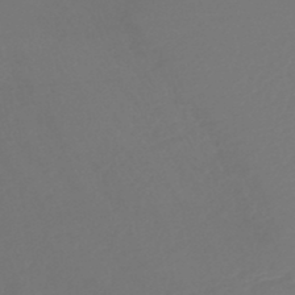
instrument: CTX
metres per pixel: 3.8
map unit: lHb
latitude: -47.1431
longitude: 65.4077
